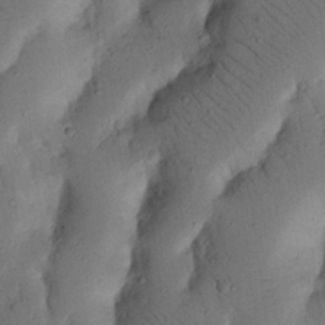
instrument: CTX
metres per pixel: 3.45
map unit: Nhu
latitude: 20.4412
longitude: -75.2159
